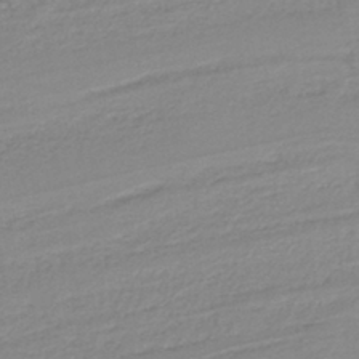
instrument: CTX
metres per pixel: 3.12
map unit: lHb
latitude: -40.3306
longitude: 51.5777
